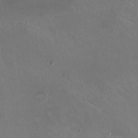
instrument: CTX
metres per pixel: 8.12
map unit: HNhu
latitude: 0.8758
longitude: -3.0269
